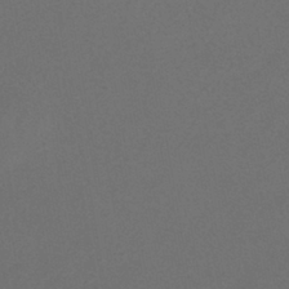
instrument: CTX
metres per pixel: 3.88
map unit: ANa
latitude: -39.5399
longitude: 95.4454
